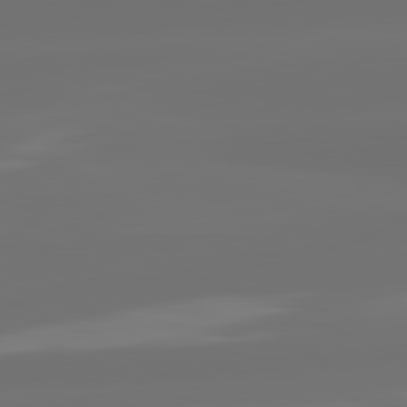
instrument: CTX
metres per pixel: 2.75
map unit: lApd
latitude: 82.1577
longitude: -166.9324
